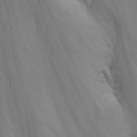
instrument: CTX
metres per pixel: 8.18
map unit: Nhu
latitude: -7.5588
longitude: -70.0822
